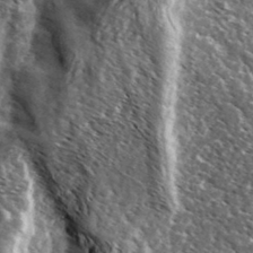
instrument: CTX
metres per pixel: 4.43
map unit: Ave
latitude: 37.3482
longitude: -110.2901
